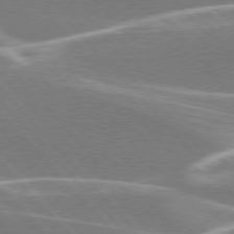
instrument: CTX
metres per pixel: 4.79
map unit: lApd
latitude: 76.2711
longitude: -63.9906
